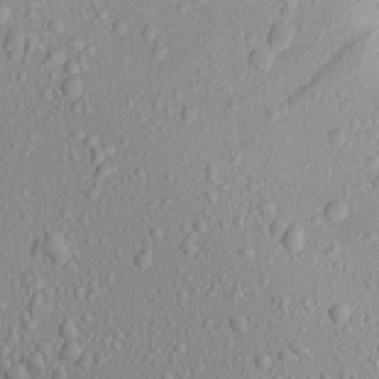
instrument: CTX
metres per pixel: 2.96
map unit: Aa
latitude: 16.5168
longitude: -144.1578
